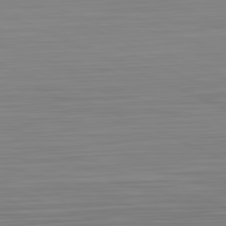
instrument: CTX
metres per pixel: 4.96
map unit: Hpe
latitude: -81.8234
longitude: 19.5966
